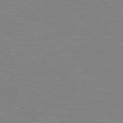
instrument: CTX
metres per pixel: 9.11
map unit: Hpe
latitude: 78.1578
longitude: -152.2712
